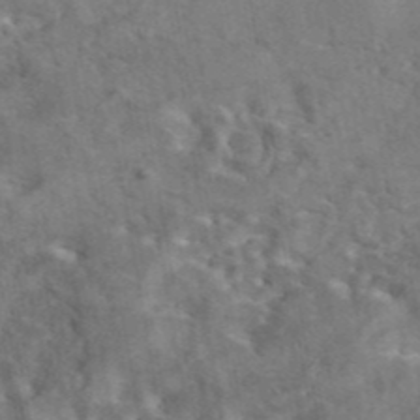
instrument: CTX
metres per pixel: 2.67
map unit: eAb
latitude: 43.1970
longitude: 110.8219
